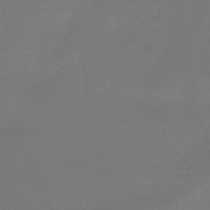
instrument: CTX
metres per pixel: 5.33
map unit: lHb
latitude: -49.7478
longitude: 78.6707
